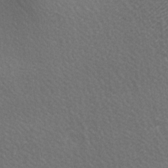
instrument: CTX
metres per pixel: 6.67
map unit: lAa
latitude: -5.6344
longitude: -121.4805
